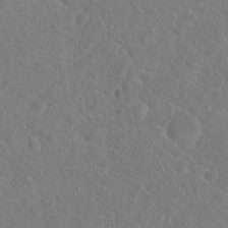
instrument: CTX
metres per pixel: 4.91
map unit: Hto
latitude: 18.3278
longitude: -37.1781
